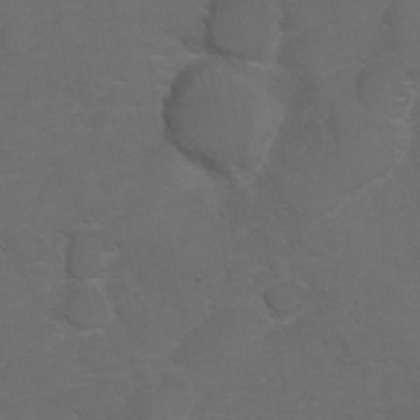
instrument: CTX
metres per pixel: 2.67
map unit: Hto
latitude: 5.6694
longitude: -30.8380
